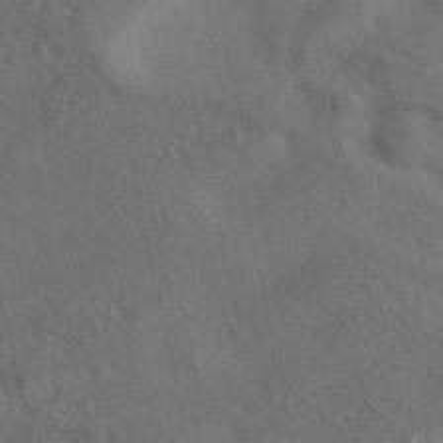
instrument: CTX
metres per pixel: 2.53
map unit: eAb
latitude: 42.1389
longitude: 109.1431
